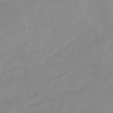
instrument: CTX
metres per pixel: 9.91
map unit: eHb
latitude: -44.2362
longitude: 84.6896
